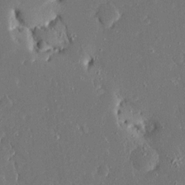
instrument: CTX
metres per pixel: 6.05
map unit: Ave
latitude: 16.4790
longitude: -140.2333
